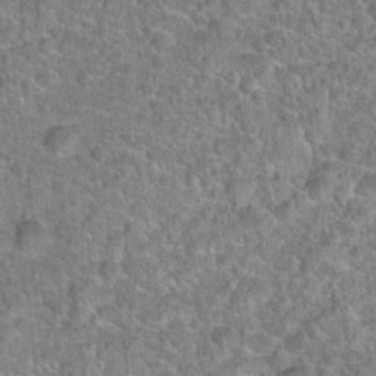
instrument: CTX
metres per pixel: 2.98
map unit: Hto
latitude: 19.6882
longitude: -43.0459
